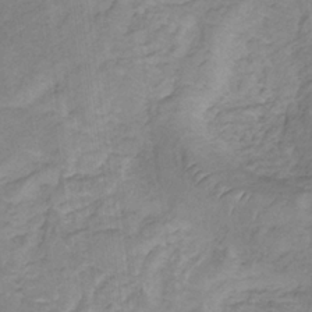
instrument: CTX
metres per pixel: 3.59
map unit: eHb
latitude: -31.6155
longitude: 67.6155
